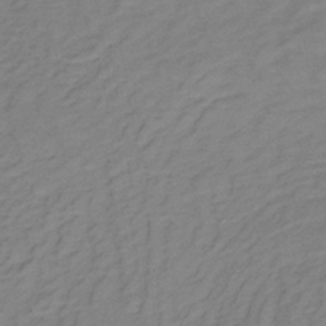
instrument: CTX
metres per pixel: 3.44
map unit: lHb
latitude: -34.2173
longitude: 66.6140
